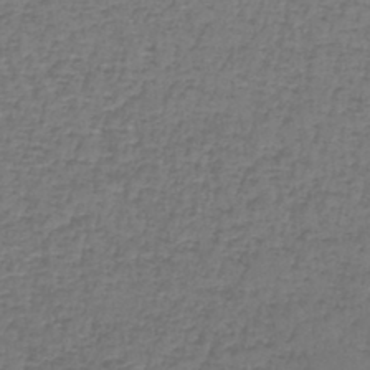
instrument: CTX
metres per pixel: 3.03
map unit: lHb
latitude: -43.5021
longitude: 58.6896
